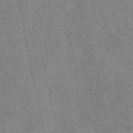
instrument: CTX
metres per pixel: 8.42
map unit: eAb
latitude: 48.7057
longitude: 104.9164
